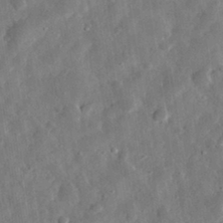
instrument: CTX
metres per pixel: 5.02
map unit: eHh
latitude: 32.3467
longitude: -77.2537
